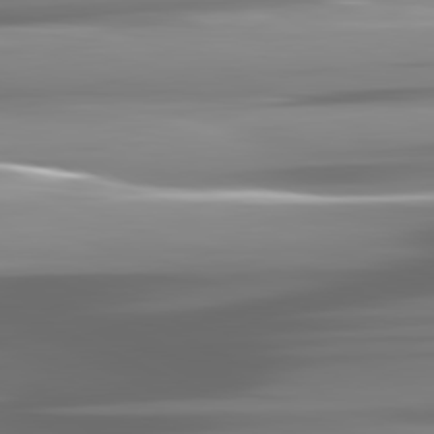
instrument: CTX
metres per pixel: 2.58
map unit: lApd
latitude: 81.5749
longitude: -140.7246
